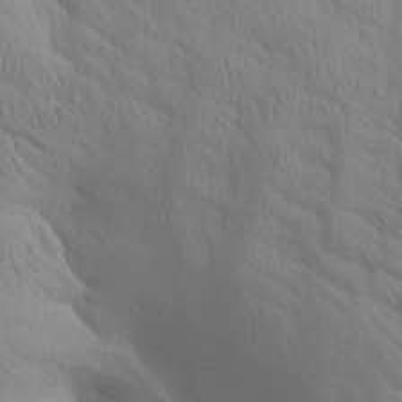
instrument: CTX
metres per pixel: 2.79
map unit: Aa
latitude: 25.9717
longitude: -144.0822
